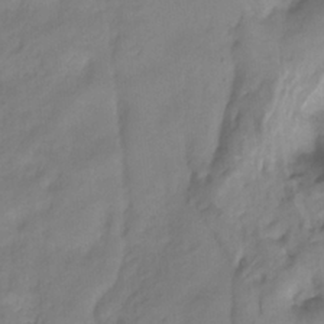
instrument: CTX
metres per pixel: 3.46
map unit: HNhu
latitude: -27.6343
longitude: 75.1998
